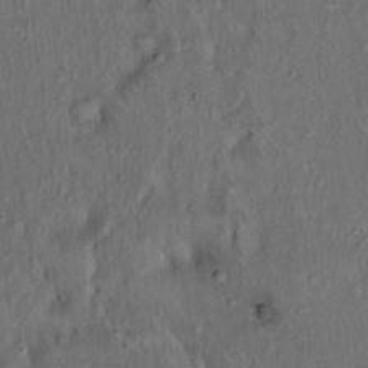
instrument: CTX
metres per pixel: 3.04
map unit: Hto
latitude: 15.7261
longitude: -59.1403
